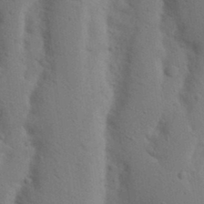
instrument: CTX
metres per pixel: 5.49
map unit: Nhu
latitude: 18.6868
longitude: -76.4601
